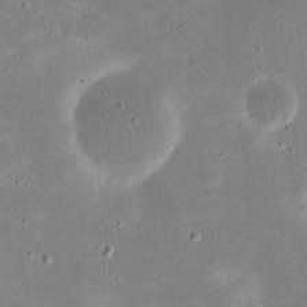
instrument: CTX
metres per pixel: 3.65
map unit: eHh
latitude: 21.4427
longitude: -67.7260
